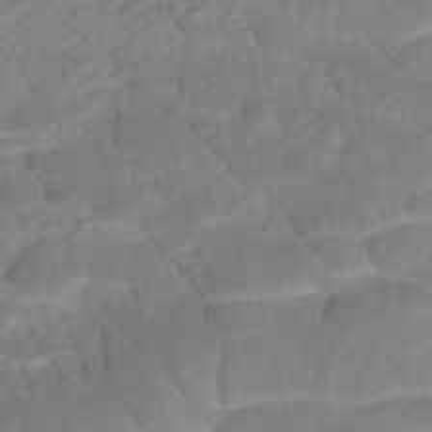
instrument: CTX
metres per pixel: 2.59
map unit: ANa
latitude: -44.9731
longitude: 104.5196
